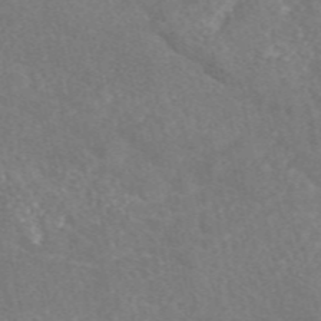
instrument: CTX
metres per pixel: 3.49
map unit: eAb
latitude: 49.1970
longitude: 118.2739
